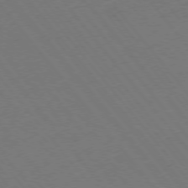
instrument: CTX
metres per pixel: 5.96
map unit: Ap
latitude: -76.4440
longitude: -64.2522
